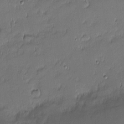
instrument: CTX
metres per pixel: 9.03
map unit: eHh
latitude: -2.3306
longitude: -83.4237
